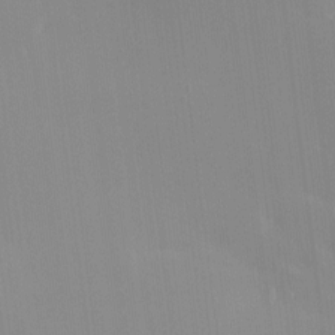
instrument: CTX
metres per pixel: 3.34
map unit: Nve
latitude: -7.3509
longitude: 175.5399
